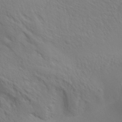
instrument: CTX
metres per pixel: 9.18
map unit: Aa
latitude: 31.0459
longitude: -140.3845
